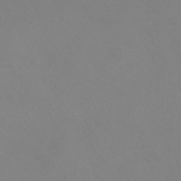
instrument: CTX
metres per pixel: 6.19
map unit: HNhu
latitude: -40.9542
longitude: 93.5399
